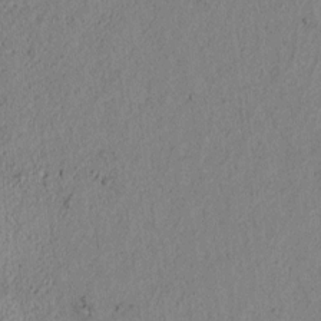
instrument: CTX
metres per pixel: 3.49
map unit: lAvf
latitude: 7.3671
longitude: 164.0283
